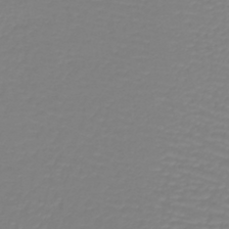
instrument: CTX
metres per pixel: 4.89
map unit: lHb
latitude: -41.6155
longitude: 60.3495
